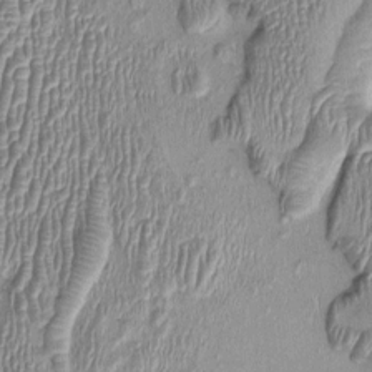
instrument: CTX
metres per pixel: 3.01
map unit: Nhu
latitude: -0.5574
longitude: -14.3279
